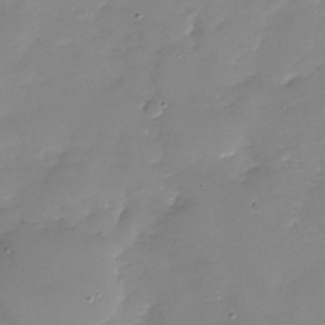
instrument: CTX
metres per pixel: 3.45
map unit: Nhu
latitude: -28.8975
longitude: -66.2522
